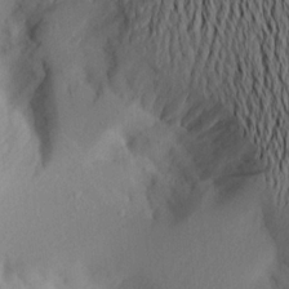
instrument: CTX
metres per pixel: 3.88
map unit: Aa
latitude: 20.2712
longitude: -145.7260
